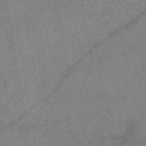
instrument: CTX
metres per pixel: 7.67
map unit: eAb
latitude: 48.1578
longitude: 110.9541
